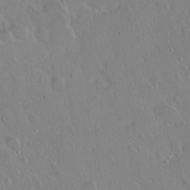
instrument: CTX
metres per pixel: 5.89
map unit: eHh
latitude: 1.7260
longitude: -54.5923
